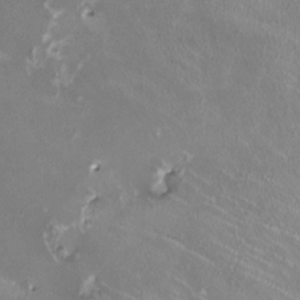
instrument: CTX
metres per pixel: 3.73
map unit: HNhu
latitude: -0.1984
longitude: -3.1592
